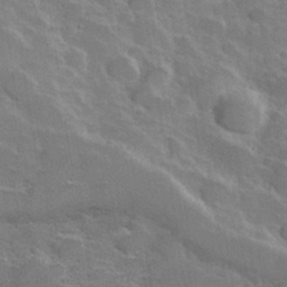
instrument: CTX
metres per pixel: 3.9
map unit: Hve
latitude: 31.4049
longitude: 151.5588
